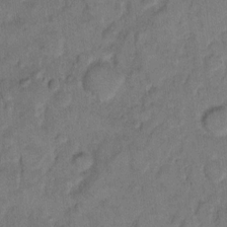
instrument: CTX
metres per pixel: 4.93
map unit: eHh
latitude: 11.8017
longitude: -64.7813
